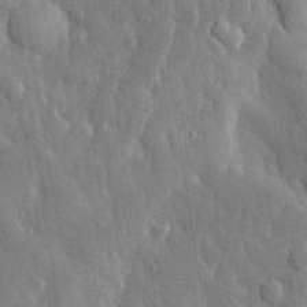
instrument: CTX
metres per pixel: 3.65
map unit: eHh
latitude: 32.4601
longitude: -80.3467
